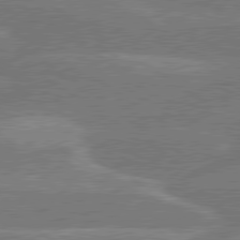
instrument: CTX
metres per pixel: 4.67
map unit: lApd
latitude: 79.9528
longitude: -129.9906
